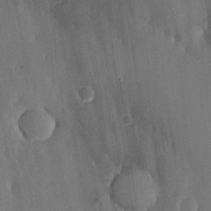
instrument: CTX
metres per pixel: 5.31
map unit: lHvf
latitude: 19.0458
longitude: -116.6302
